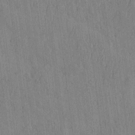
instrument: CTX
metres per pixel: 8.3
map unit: HNhu
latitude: -3.5210
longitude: 14.3684
